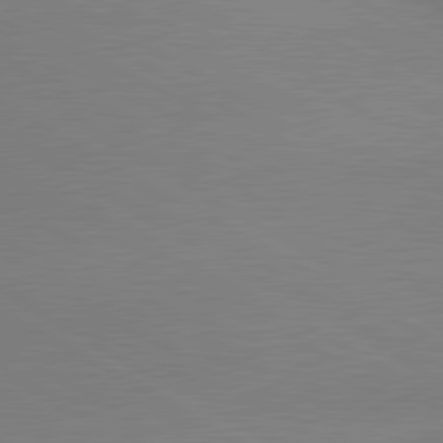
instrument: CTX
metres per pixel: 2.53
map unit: lApd
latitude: 80.7057
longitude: 155.9367
